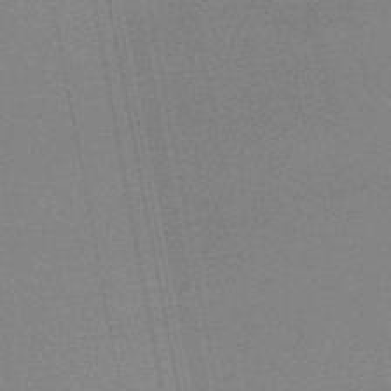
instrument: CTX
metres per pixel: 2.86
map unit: lHb
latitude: -48.3684
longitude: 68.4062
